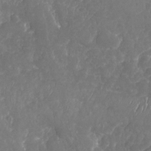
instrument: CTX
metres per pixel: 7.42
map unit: Nhu
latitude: -19.7478
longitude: -57.6693
